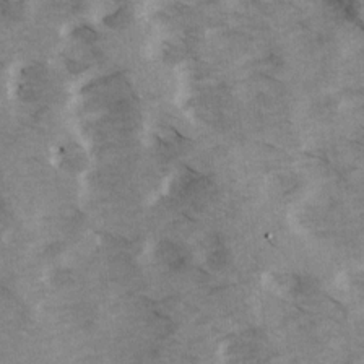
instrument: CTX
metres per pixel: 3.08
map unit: Ave
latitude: 15.0081
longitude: -103.1781
